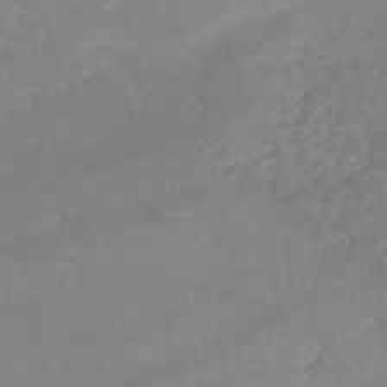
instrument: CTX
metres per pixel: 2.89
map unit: HNb
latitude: -51.4265
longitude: -41.6315
